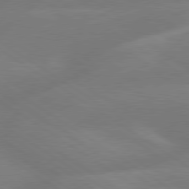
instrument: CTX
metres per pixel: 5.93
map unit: lApd
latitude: 79.3104
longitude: -150.3278
